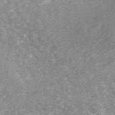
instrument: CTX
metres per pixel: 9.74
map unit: ANa
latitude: 42.6113
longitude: 25.1998
